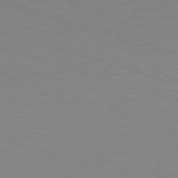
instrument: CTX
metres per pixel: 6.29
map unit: Hpe
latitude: -82.8786
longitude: 7.1242
